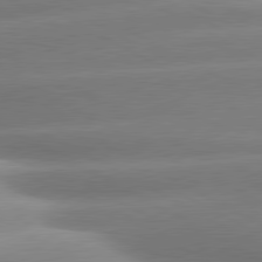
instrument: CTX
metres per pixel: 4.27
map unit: lApd
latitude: 80.5924
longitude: -158.3845
